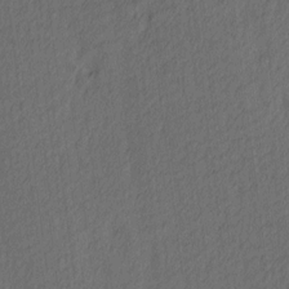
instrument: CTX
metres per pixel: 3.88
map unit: Ave
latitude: 13.4993
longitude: -106.6113
